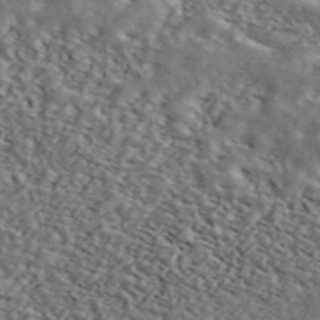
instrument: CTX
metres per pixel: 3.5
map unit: ANa
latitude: 44.0633
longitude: 47.6722
